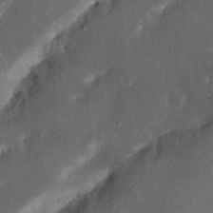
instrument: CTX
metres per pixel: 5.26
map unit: Nhu
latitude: 18.8002
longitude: -74.5924
